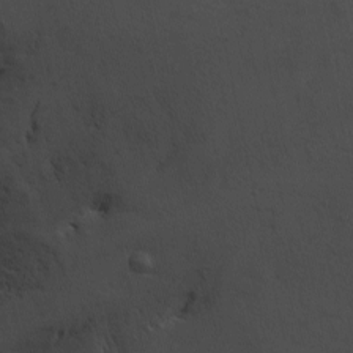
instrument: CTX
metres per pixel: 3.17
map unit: Ave
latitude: 0.3089
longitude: -113.1214
